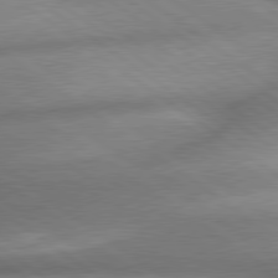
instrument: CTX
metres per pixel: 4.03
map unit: lApd
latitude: 79.7072
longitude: -168.1200
